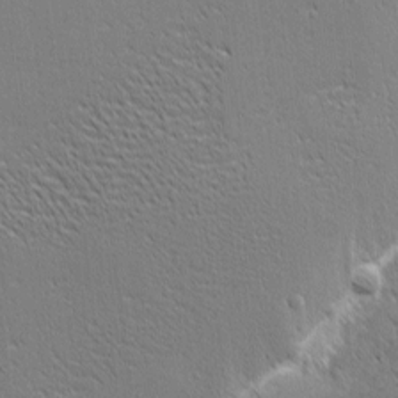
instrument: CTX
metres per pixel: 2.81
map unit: eHh
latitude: 1.9906
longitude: -77.8016
